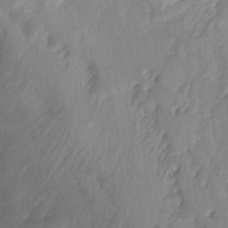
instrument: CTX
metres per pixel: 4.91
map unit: Nhu
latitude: -13.8422
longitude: -59.2348
